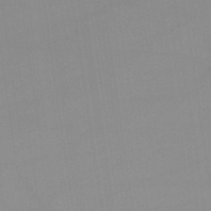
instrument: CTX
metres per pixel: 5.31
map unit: lHb
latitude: -44.8786
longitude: 66.7085
